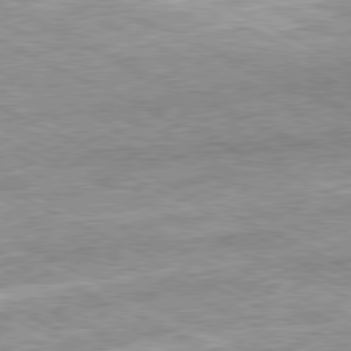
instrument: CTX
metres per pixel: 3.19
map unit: Ap
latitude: -81.3321
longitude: -88.4412
